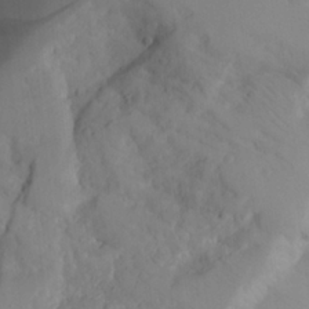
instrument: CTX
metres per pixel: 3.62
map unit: Aa
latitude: 24.5356
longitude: -131.8206
